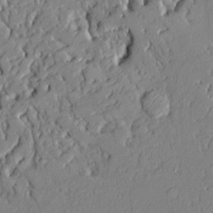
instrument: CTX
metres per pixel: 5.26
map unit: Ave
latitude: 21.9528
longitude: -128.4979
